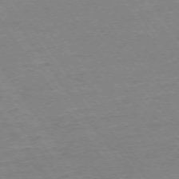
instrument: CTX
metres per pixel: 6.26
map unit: Ap
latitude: -74.5196
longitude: -82.9324
